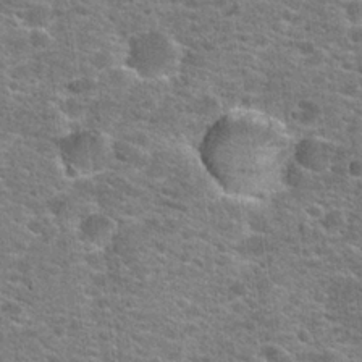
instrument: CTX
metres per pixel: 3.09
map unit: Hto
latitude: 21.2348
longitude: -44.1578
